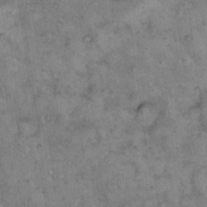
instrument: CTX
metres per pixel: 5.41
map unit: eHh
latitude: 14.7436
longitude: -64.6490
